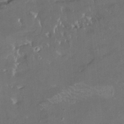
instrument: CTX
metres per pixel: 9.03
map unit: HNhu
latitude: 4.5357
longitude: 14.0472
